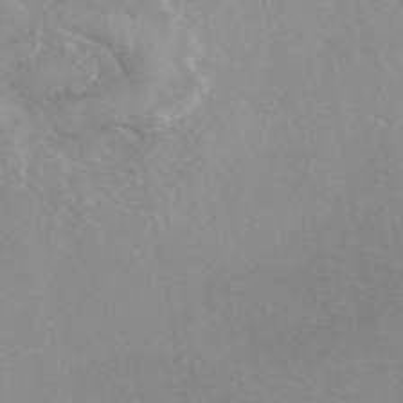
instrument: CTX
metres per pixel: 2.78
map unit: eAb
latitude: 46.7813
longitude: 113.3699
